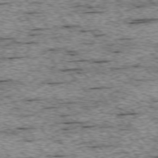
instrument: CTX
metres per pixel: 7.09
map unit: Ap
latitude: -74.9542
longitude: -87.3859
